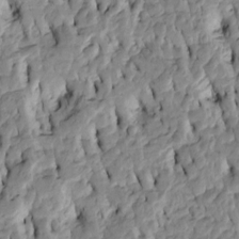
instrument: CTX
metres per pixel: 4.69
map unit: Htu
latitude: -4.5573
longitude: 156.5385
